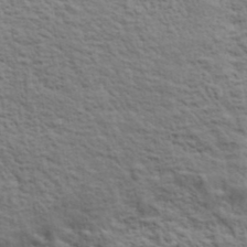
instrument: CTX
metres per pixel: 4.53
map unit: lHvf
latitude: 37.9906
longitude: -89.0837
